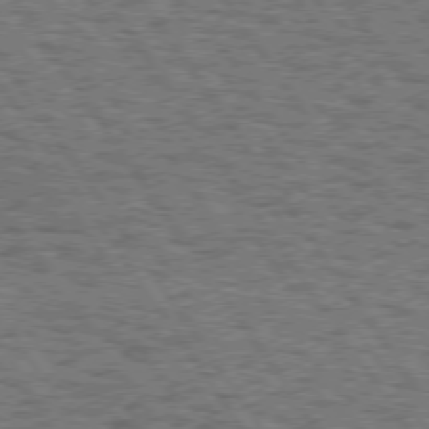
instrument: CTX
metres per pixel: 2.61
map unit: Hpe
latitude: 74.5168
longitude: -134.0633
